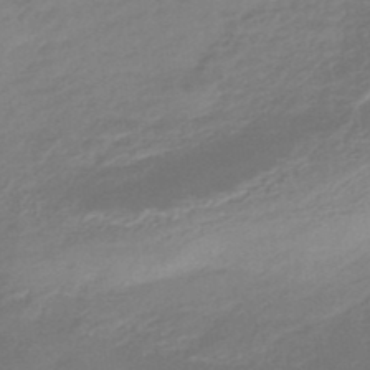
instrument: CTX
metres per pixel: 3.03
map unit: eHb
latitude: -45.6155
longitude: 89.6911
